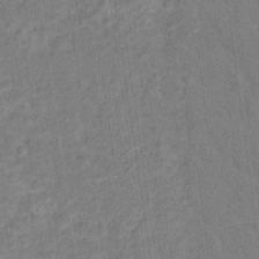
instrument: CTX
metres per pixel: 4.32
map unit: Hto
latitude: 14.1578
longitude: -38.2522
